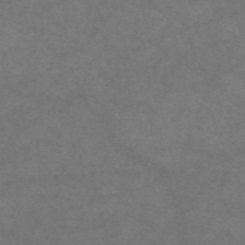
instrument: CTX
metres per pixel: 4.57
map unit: eAb
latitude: 50.5923
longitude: 106.5574
